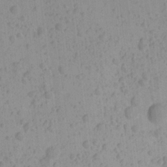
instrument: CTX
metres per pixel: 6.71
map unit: Ave
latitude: 21.8206
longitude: -137.7828
